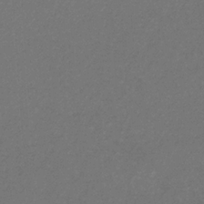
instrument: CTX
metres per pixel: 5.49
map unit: eHb
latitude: -32.3118
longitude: 69.5588
